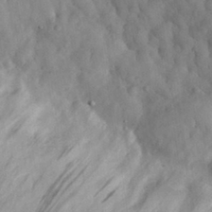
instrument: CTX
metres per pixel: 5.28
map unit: eHh
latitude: 30.5735
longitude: -72.7247
